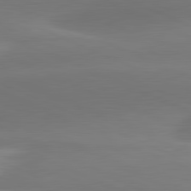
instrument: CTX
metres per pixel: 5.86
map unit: lApd
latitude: 81.7827
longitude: -160.1767
